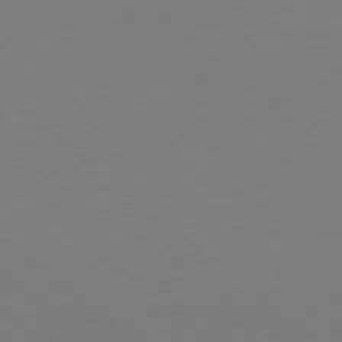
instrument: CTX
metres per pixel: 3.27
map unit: Ap
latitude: -77.8611
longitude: -96.0633
